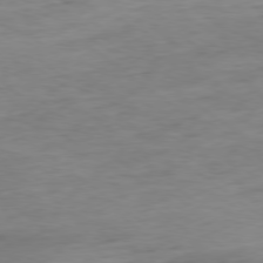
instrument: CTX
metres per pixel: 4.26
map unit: Ap
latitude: -79.0486
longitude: -77.8772
